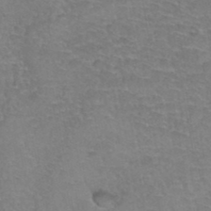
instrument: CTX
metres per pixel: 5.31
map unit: Hto
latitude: 37.6316
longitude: -42.2145
